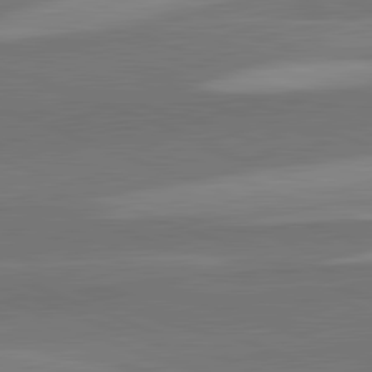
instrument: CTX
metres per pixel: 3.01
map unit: lApd
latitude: 82.2522
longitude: 137.7099
